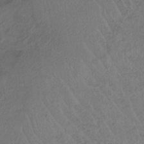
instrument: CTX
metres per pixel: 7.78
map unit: HNb
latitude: -32.5952
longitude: 63.4076
